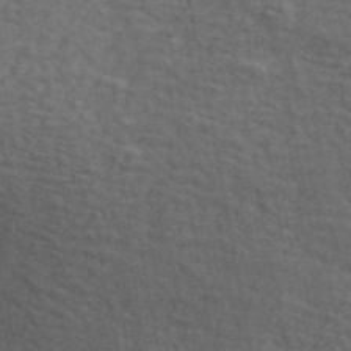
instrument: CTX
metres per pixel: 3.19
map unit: ANa
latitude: 49.7261
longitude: -82.0633
